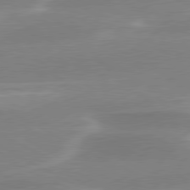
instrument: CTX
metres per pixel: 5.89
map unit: lApd
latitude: 79.8961
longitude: -115.0647
